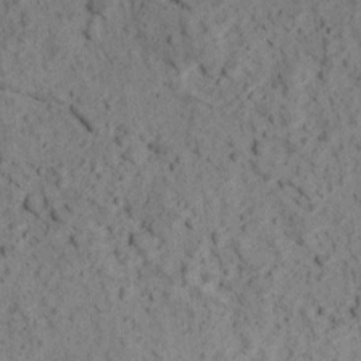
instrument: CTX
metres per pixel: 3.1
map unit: Ave
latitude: 18.3467
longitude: -134.3278
